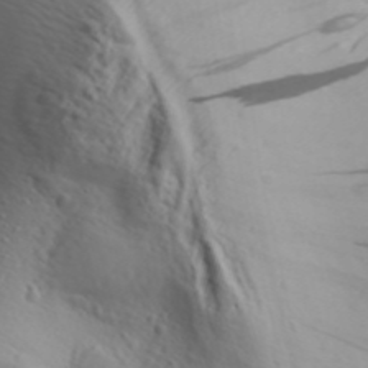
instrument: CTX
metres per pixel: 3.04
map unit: Aa
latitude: 30.5735
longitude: -135.8772
